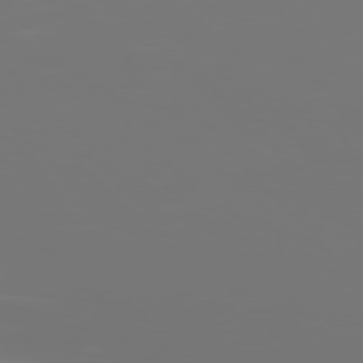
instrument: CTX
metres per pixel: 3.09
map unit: Hpe
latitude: 76.9513
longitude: -136.5357
